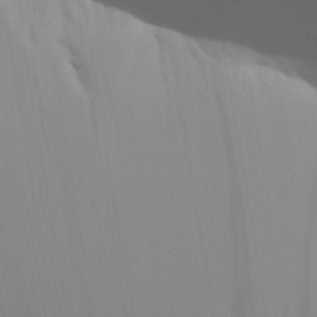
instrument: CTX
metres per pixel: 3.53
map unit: Aa
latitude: 30.8569
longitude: -133.3482
